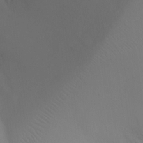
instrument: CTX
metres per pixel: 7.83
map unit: Ht
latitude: -16.6897
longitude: -41.0080
